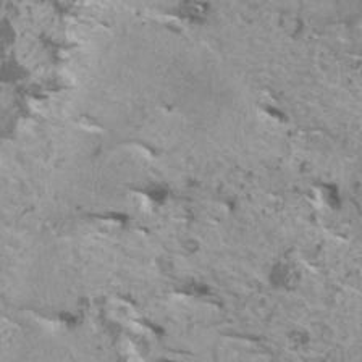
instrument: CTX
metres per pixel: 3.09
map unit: HNhu
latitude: 2.0633
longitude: 7.0297
